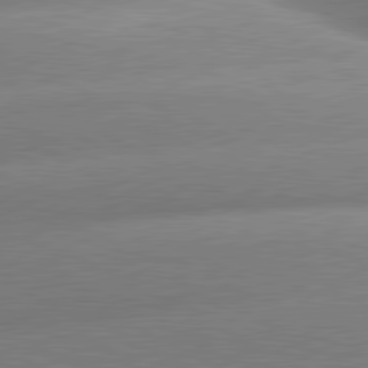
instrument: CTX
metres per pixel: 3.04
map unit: lApd
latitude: 80.8947
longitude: -158.5357
